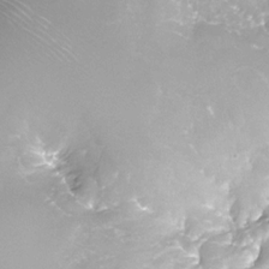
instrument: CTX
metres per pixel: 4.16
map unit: Nhe
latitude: -32.7841
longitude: -92.9513
